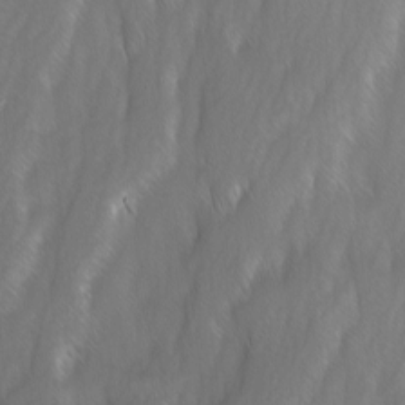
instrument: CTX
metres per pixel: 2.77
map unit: Ave
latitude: 9.3671
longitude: -105.2348
